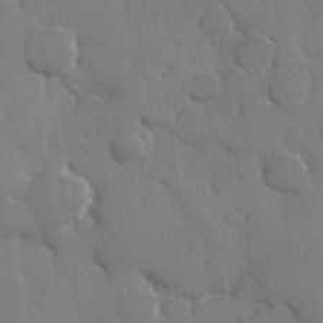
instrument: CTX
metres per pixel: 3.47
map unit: Hve
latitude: 26.8380
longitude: 150.3495
